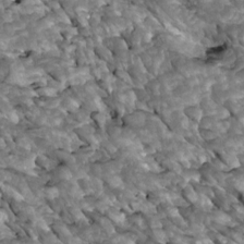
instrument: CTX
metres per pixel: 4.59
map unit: Htu
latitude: 1.8205
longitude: 144.7652
